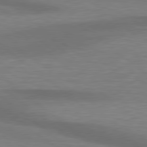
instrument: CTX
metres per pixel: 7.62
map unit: lApd
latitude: 79.4994
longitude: -88.8947
